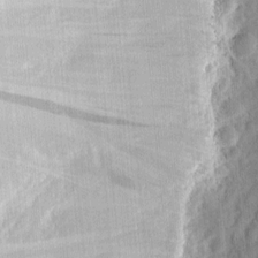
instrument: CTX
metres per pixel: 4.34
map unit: eHh
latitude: 4.6113
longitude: -77.8583
